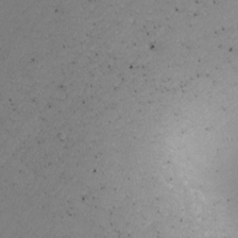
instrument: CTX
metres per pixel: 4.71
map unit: Nhu
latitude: -8.3117
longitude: -94.6113
